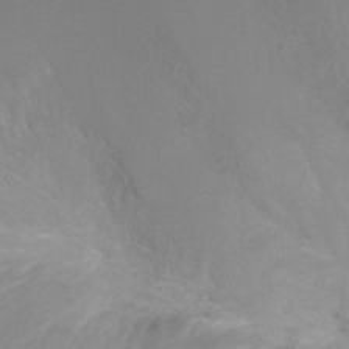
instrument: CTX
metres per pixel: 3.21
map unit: Ht
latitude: 1.8016
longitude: -24.8757
